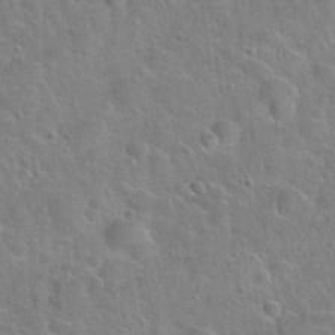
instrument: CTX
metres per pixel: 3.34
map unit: Nhu
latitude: 28.3278
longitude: -52.7435
